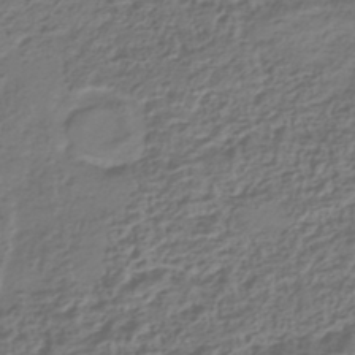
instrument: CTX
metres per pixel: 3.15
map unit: HNhu
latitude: -42.8219
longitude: 107.1620
